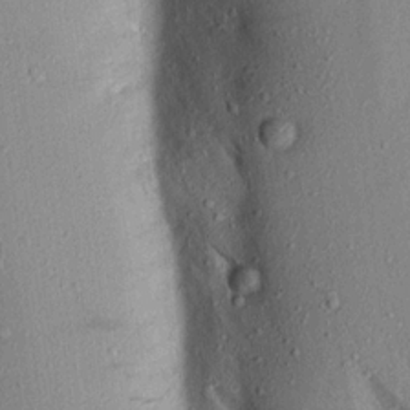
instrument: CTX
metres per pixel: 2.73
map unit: Aa
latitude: 16.3467
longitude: -148.4412
